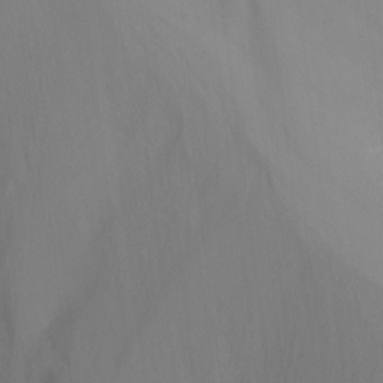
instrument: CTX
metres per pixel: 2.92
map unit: Ht
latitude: -15.5022
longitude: -54.6679
